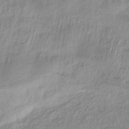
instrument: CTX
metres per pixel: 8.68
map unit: lHb
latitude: -40.0472
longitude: 73.5399
